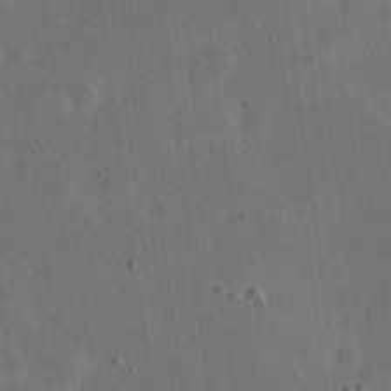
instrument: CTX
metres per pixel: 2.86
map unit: eHh
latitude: 21.7072
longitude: -69.9528
